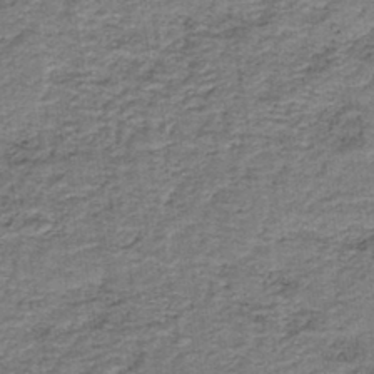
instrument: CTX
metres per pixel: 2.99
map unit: HNb
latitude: -39.2565
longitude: 50.4629
